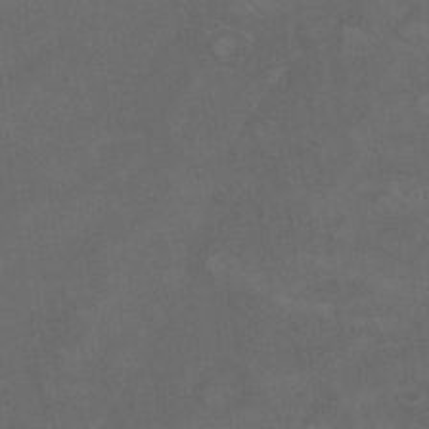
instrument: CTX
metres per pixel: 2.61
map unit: Nhu
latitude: 26.6869
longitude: -54.4034
